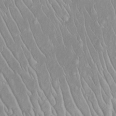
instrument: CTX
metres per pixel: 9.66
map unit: Htu
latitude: -6.0283
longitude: 152.2739
